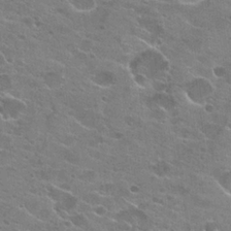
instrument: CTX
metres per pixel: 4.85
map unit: Hto
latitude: 23.4615
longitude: -42.4412
